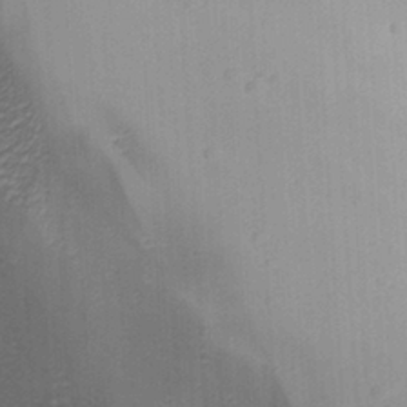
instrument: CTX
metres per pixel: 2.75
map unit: Aa
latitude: 29.7449
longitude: -132.9136
